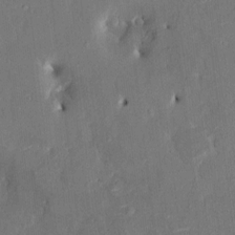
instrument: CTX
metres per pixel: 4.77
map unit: HNhu
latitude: 6.5357
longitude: 3.8233
